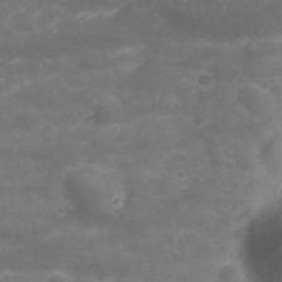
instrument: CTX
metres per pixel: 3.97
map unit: Nhu
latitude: 23.5749
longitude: -60.6868
